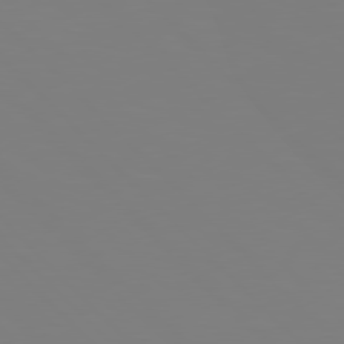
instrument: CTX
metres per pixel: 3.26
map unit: Hpe
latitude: 77.8583
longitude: -172.4412
